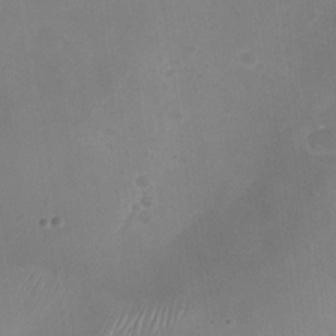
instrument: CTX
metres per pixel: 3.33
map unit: Nhu
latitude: -28.4251
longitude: -63.1970
